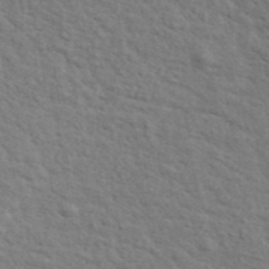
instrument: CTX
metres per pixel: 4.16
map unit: ANa
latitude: 41.5560
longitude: 29.5588
